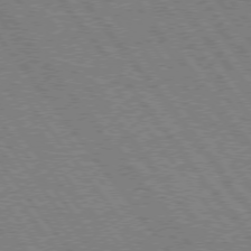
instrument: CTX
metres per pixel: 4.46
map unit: Hpe
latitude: 74.5735
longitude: -139.8016
